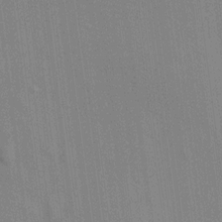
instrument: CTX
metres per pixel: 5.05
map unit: HNhu
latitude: 12.1767
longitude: 11.2754
